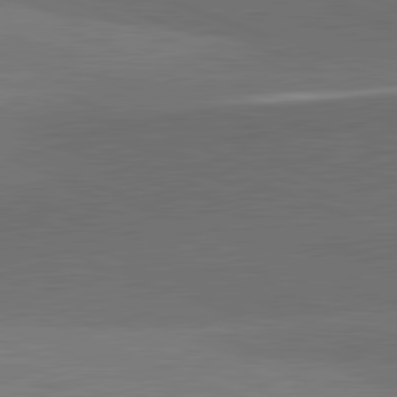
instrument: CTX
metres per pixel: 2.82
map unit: lApd
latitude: 81.7261
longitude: 137.0297
